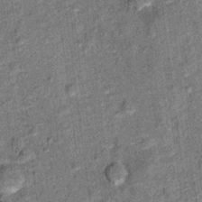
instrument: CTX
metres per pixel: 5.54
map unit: Ht
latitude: 9.7639
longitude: -38.7624
